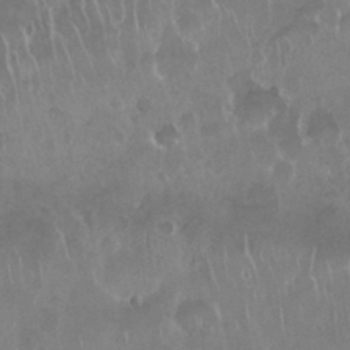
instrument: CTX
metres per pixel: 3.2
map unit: Nhu
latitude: 28.9891
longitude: -63.4994
